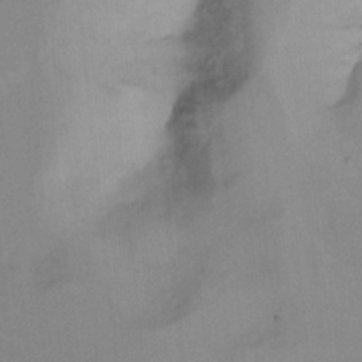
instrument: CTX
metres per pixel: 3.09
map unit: Ht
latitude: 7.8016
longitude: -37.9906
